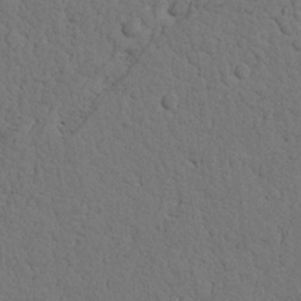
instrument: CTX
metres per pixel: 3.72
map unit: Nhu
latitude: 21.5182
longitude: -74.7246
